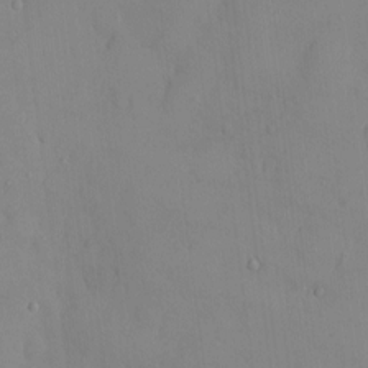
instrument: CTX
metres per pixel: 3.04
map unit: HNhu
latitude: 5.1214
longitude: -4.5357
